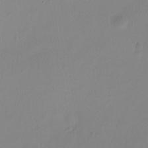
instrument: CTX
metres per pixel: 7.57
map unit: Htu
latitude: -14.5763
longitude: -47.1781
